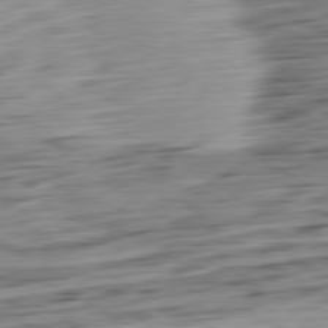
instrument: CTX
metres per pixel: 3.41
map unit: Ap
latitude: -80.6897
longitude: -67.4615
